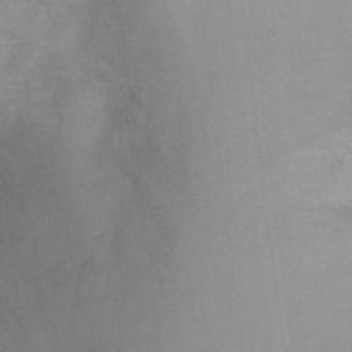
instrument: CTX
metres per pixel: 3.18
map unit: Ht
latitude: -2.7841
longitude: -25.7449
